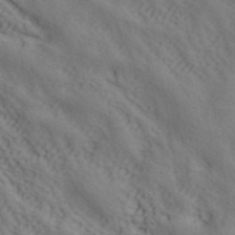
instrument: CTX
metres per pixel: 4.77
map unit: ANa
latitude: 41.8016
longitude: 55.5399
